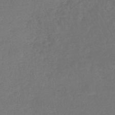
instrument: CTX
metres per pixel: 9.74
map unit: lHb
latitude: -45.5588
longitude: 69.7477
